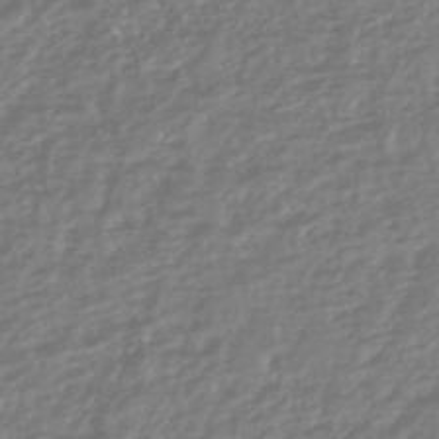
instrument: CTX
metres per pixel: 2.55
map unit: HNhu
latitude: -45.4077
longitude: 98.7841
